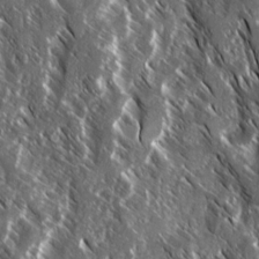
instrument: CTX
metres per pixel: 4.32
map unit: Ave
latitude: 14.9136
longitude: -133.8961
